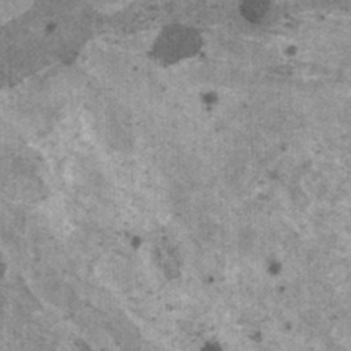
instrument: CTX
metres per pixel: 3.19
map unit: HNhu
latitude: 2.5168
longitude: 5.0675
